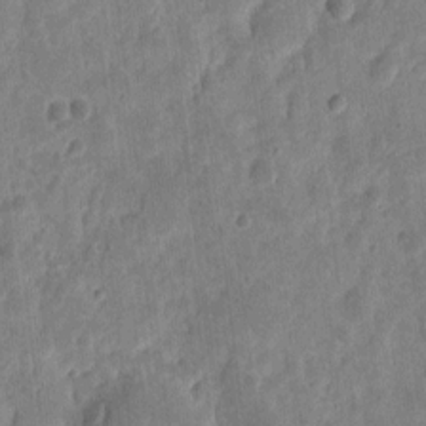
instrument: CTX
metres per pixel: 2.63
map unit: eHh
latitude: 9.7261
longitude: -73.4616
